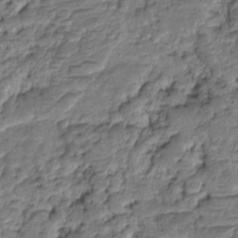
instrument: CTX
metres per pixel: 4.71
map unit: HNhu
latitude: -21.3131
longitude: 84.7463
